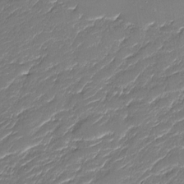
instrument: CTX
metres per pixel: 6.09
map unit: Nhu
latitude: -30.5007
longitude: -72.9703
